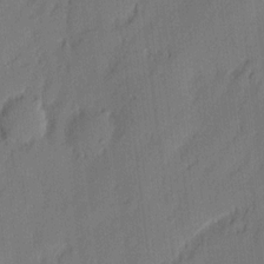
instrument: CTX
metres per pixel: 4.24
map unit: eHh
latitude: 4.1011
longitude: -76.8380
